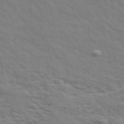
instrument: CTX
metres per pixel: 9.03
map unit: ANa
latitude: 48.5924
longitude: -74.8191
